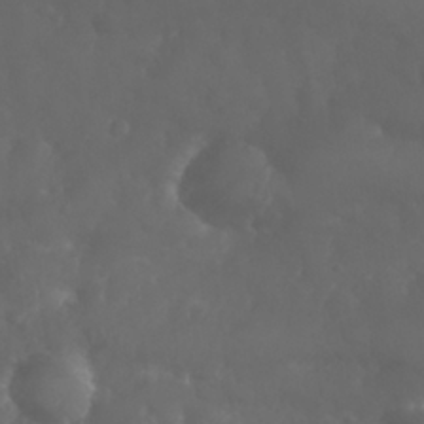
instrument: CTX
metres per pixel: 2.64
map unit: Nhu
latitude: 26.3467
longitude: -64.0444
